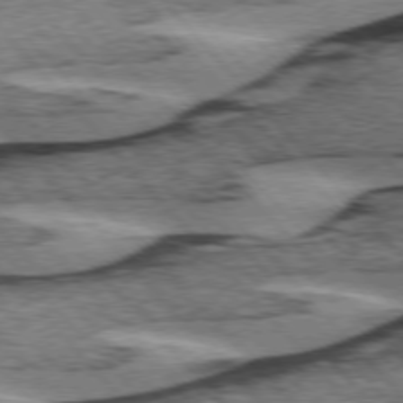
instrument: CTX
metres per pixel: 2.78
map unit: lApd
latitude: 75.3860
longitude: -78.1956
